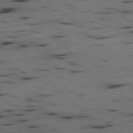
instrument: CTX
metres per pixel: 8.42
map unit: Hpe
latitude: -78.1416
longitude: -18.9513
